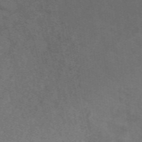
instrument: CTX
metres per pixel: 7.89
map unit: eAb
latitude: 49.4237
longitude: 119.1809
